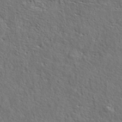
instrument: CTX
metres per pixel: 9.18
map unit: eAb
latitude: 38.3089
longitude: 113.2565
